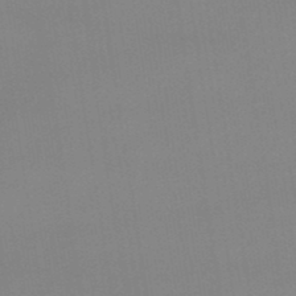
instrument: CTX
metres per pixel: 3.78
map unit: lHb
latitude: -48.2362
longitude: 67.6911
